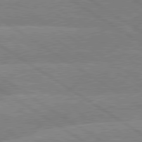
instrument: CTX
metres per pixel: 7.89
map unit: lApd
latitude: 79.6505
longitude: -132.6868
